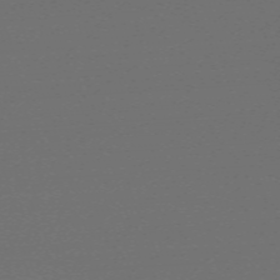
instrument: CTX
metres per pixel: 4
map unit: eHh
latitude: -63.9745
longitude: 52.9919
